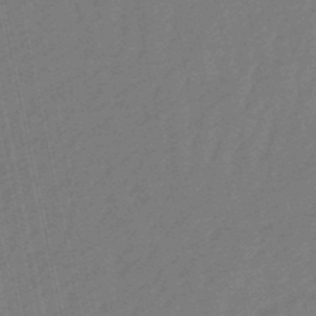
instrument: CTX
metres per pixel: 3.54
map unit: eHb
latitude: -50.8597
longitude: 78.1605
